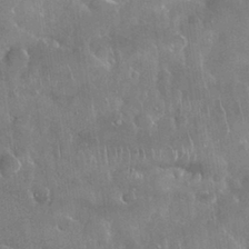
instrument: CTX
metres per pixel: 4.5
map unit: Nhu
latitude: 28.6679
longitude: -62.3468
